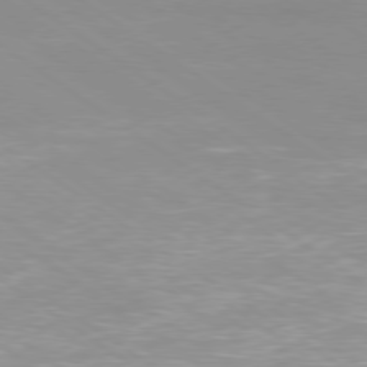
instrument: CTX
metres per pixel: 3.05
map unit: Ap
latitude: -79.6344
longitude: -66.4223
